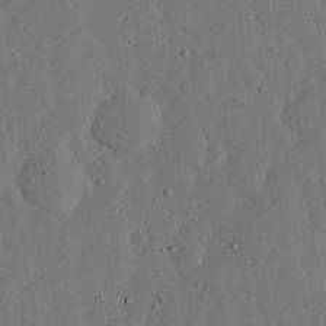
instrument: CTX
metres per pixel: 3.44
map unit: lHvf
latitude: 19.5749
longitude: -115.1592
